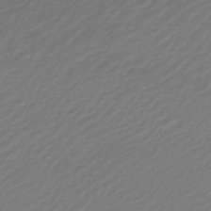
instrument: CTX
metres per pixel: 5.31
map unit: lHb
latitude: -46.8786
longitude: 59.5588
